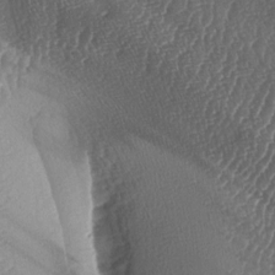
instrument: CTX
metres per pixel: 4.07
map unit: lAa
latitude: -5.8800
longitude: -129.4993
